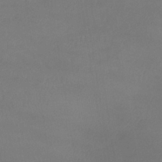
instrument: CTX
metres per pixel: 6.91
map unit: lHb
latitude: -39.7667
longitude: 75.8990
